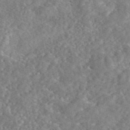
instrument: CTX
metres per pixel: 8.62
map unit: eAb
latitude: 45.8961
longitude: 127.5588
